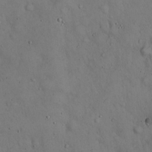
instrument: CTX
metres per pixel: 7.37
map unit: Hto
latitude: 15.1781
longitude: -59.8583
